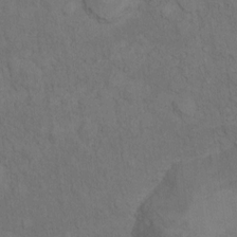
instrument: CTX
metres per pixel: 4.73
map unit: Nhu
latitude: 10.0444
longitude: -25.4804
